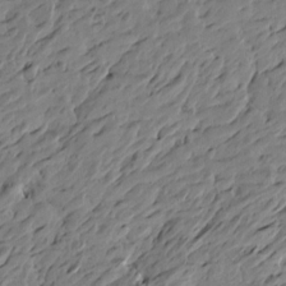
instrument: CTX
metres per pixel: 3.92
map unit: Htu
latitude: -5.3131
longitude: -178.8191
